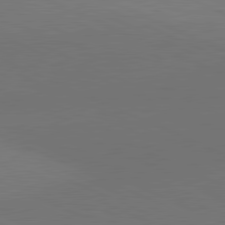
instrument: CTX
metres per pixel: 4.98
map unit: lApd
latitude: 81.2159
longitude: 136.8030
